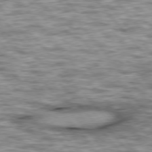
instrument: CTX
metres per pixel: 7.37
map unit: lApd
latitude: 76.5923
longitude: -49.0458
